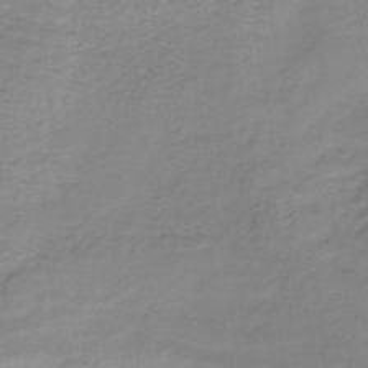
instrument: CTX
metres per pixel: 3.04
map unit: lHb
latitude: -40.1417
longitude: 61.7667
